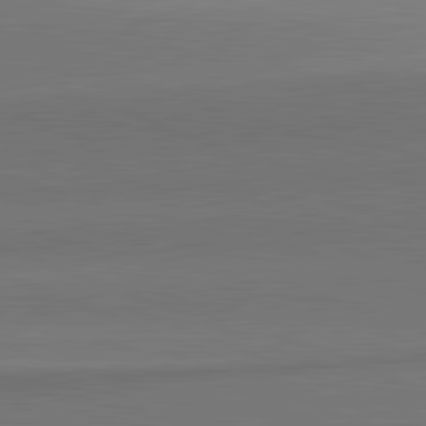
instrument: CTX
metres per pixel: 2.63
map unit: lApd
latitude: 82.0633
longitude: 149.3699
